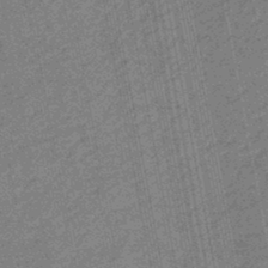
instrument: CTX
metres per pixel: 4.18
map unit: eHb
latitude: -44.5196
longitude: 88.9730
